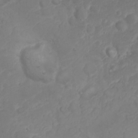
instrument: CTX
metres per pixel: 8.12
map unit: Nhu
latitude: 23.6694
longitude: -60.0444
